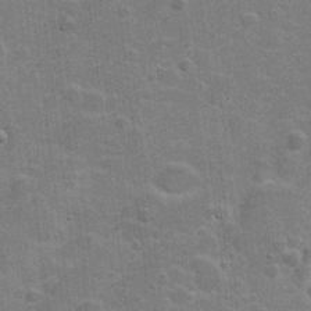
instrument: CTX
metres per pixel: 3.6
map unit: Hve
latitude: 18.5734
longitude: 151.9745
